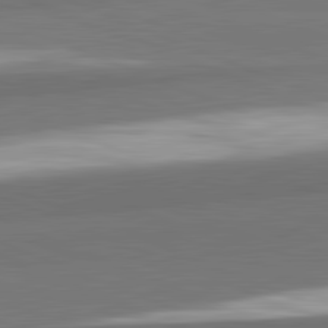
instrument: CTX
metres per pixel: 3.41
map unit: lApd
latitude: 82.3089
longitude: 153.9556
